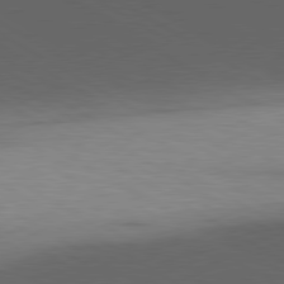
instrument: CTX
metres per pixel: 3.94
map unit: lApd
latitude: 80.1767
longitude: 156.1984
